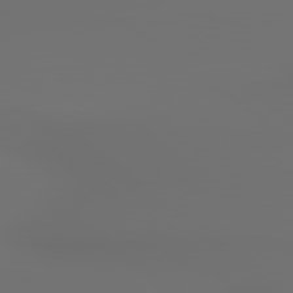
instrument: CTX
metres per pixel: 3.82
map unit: lApd
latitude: 79.6883
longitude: 177.1809
